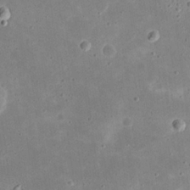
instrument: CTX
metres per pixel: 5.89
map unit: eHh
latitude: 21.5182
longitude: -67.6505
